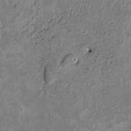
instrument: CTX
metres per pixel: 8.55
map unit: Htu
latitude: 2.7624
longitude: 148.5952
